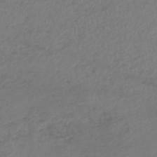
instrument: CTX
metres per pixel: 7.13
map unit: lHb
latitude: -38.0094
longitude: 70.1417
